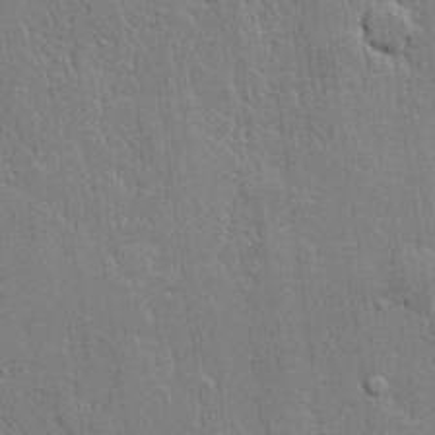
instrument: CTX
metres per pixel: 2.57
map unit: lHvf
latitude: 21.2915
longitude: 142.9919
